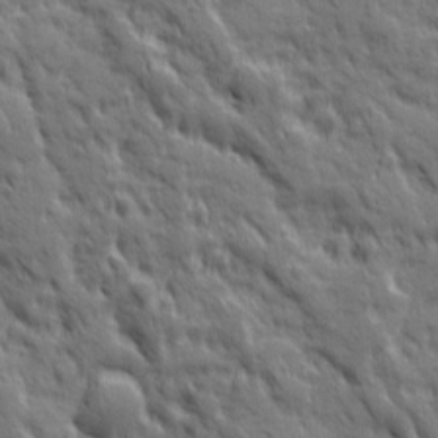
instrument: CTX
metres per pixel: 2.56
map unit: Ave
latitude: 19.7071
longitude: -134.1766
